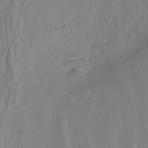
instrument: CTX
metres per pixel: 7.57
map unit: Nhu
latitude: -6.9919
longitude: -93.9528
